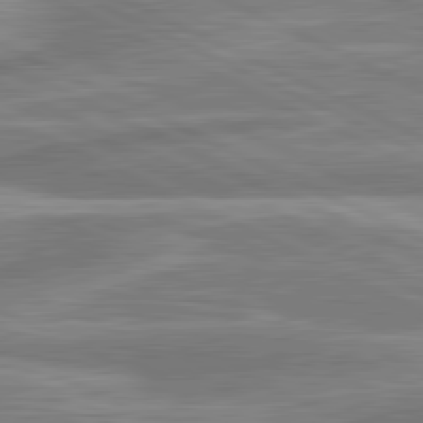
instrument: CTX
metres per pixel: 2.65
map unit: lApd
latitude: 81.4993
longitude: -174.1200
